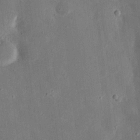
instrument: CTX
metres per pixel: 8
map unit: Nhu
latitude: 18.5545
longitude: -74.3278
